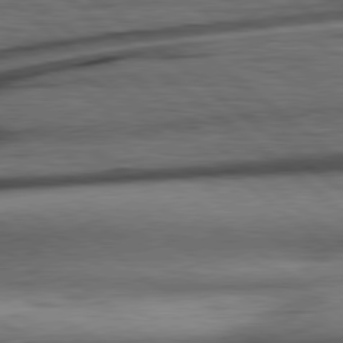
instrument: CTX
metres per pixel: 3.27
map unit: Hpe
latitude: 78.9703
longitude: -140.3278
